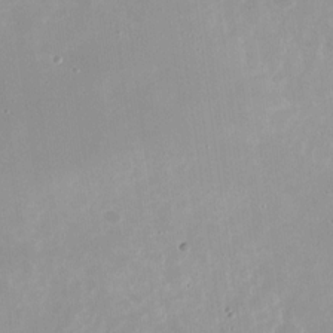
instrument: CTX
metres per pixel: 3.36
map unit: Nhu
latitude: -26.9730
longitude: -60.4601
